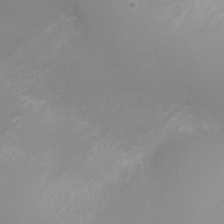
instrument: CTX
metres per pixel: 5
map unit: Ht
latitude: -6.8408
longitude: -21.0081
